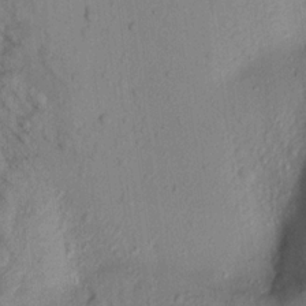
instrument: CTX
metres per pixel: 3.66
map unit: Aa
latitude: 18.4601
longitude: -146.7436
